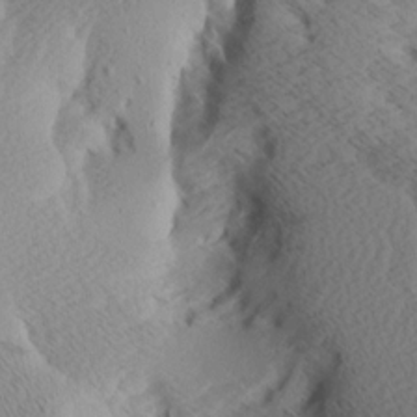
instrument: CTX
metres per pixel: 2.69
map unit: Aa
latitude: 8.2334
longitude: -140.3656
